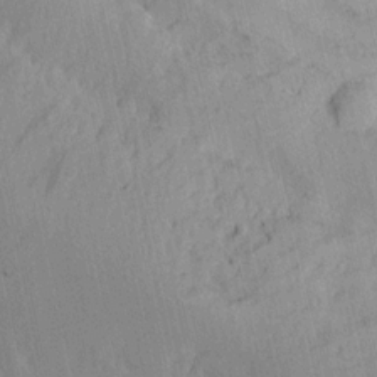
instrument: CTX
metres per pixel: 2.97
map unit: Htu
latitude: -4.1605
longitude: -177.4804
